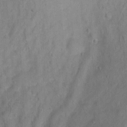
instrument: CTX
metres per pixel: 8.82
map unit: Ht
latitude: 2.5923
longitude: -34.7813
